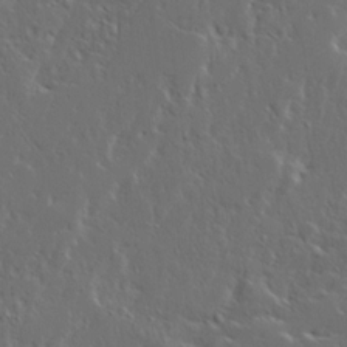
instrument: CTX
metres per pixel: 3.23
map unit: Ave
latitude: 14.8191
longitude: -137.5938
